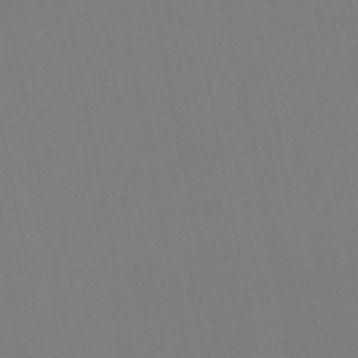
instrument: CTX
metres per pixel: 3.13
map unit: HNb
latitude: -45.8800
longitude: 55.9178
